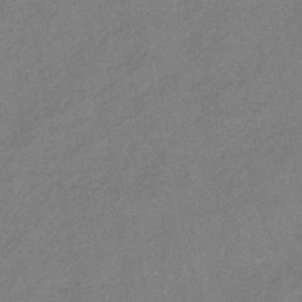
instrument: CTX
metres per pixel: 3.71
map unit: eHb
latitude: -41.9556
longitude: 82.6329
